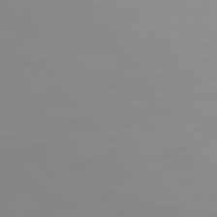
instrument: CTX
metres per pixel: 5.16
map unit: Hpe
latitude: 74.4034
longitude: -126.3278
